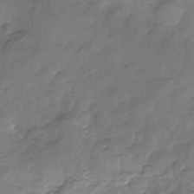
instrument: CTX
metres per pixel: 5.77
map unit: Nhu
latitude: -24.1228
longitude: -56.9513
